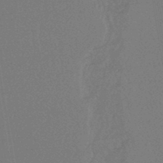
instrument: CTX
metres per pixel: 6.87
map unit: lHb
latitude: -43.9556
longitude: 78.5195
